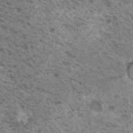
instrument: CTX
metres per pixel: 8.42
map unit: Nhu
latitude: 19.3670
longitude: -31.7639
